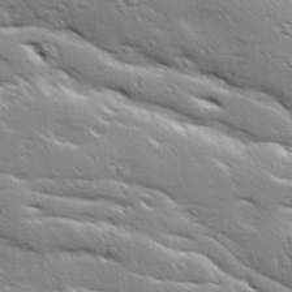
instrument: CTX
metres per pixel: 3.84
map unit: Ave
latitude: 18.5734
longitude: -137.1026
